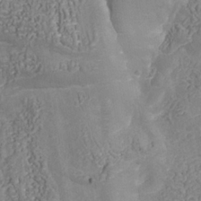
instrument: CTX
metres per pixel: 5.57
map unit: Nhu
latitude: -39.1053
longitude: -84.3467
